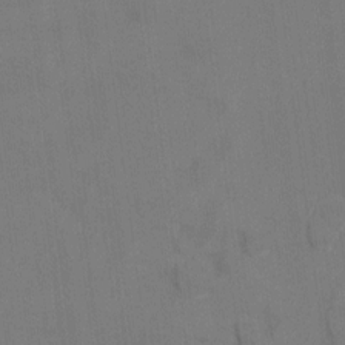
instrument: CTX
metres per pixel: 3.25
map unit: Ht
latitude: 9.7828
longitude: -32.7624
